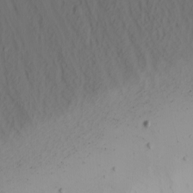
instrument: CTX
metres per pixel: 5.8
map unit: Nhu
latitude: -4.5196
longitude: -83.8772
